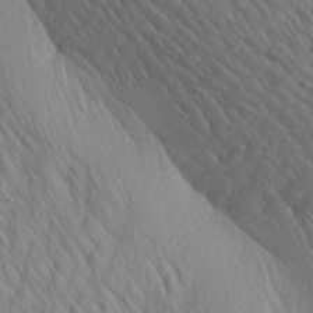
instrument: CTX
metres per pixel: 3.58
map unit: Aa
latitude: 26.9892
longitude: -142.3278
